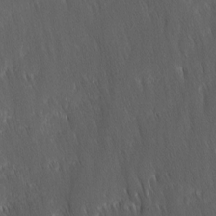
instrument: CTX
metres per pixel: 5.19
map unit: Ave
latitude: 9.7450
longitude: -105.1026
